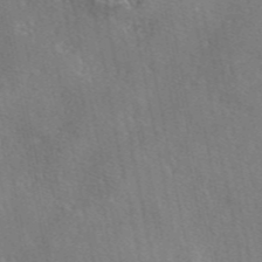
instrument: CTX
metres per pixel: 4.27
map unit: eAb
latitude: 46.3845
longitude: 111.8044
